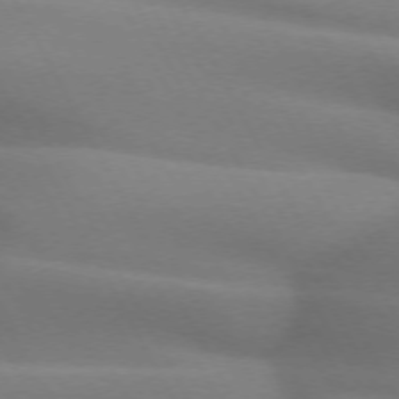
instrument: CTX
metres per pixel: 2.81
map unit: lApd
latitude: 72.1200
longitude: -50.8191
